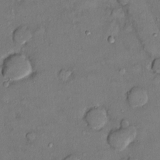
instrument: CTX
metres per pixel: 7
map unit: Ht
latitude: -3.5399
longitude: -14.4412
